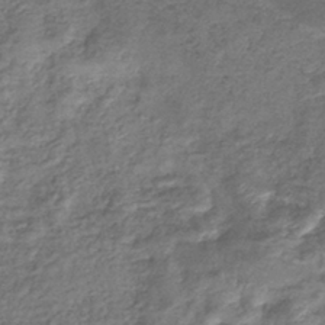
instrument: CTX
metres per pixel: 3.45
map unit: eHb
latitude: -39.9556
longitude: 78.3684
